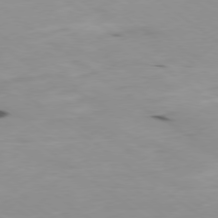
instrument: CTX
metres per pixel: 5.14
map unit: Ap
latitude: -78.9730
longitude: -72.9703
